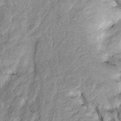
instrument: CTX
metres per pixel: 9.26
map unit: Htu
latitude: -3.8989
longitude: 149.9367
